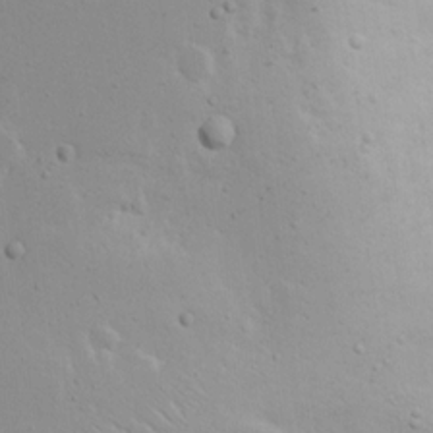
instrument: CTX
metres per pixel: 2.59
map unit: eHh
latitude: 16.8569
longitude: -71.8205
